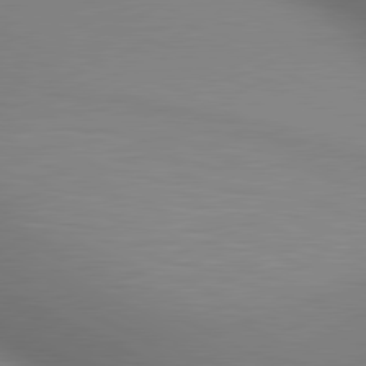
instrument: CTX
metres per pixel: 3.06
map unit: lApd
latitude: 80.4601
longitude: 132.0850
